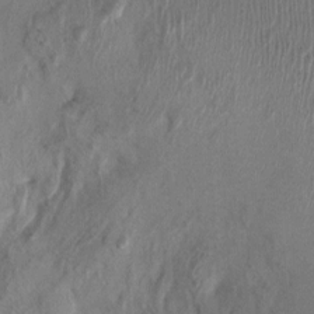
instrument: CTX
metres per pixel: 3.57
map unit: Ht
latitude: -1.7856
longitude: -15.3482
